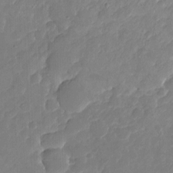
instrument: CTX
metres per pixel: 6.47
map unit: Nhu
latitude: -16.7275
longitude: -57.9150
